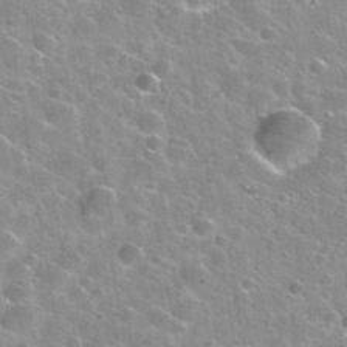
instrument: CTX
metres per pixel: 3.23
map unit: Nhu
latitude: 31.6694
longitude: -53.7450
